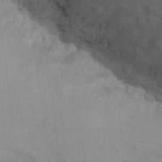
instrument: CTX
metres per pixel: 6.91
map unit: Hto
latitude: 13.6316
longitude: -61.3859
